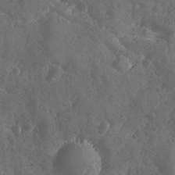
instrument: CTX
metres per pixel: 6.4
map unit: Ave
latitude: -9.5588
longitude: -118.0444
